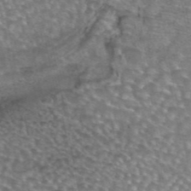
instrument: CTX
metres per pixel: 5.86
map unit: eAb
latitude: 44.6112
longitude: 104.4629
